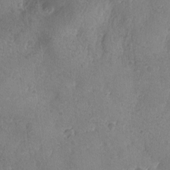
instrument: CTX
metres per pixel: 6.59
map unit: Ave
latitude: -8.9919
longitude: -118.5923
